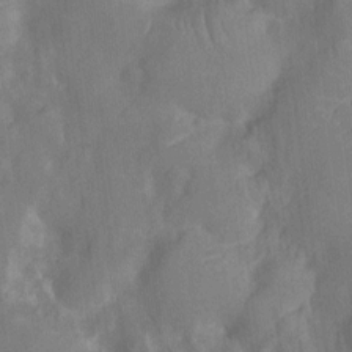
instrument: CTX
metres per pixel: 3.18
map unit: Nhu
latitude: -13.6155
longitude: -24.6490
